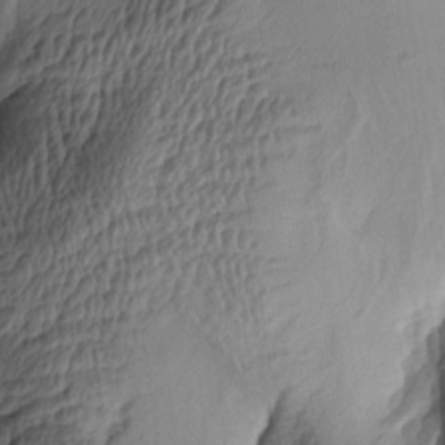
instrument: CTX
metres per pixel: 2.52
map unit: lAa
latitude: 4.7624
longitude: -112.4601
